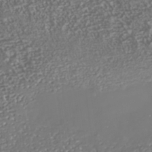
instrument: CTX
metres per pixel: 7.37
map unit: Nhe
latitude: -37.8422
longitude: -87.3293
